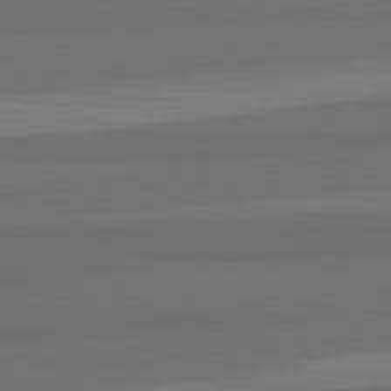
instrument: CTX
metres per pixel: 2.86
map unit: lApd
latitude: 82.5545
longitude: 159.3509
